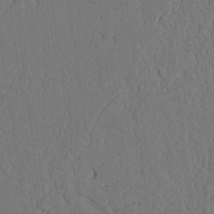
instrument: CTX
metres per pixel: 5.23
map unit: Nhu
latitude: 20.1956
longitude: -75.8772
